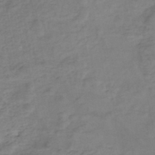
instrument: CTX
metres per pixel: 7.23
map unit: eHh
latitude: -44.9920
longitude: -29.7638
